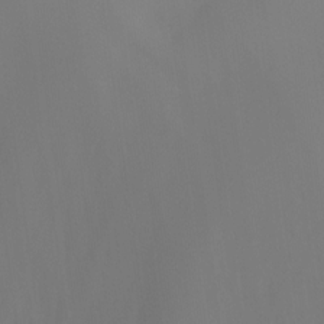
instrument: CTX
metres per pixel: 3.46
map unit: Ht
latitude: -15.5399
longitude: -50.9891
